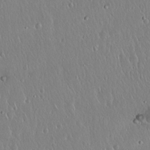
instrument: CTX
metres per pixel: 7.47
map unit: Hto
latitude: 17.2348
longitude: -57.5749
